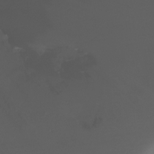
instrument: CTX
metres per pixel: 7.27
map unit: Ht
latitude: -7.0297
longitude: -29.8394
